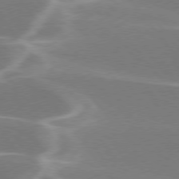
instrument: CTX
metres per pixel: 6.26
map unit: lApd
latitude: 75.8772
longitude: -62.4223
